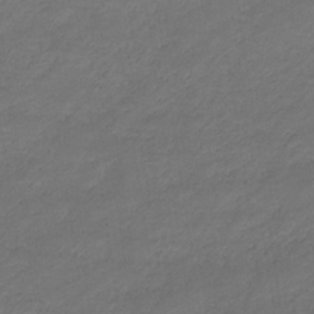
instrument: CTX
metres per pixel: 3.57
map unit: eHb
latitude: -33.0298
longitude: 68.3495
